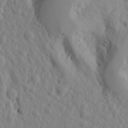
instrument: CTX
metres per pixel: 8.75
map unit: Aa
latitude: 16.8569
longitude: -143.9717
